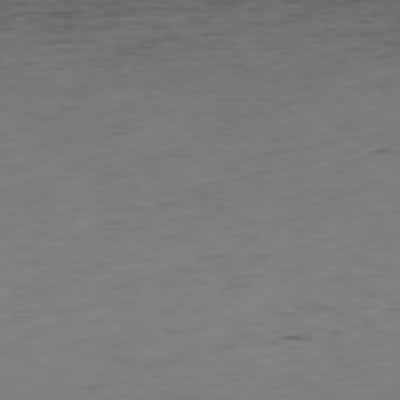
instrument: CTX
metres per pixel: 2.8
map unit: Hpe
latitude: -78.8408
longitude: 16.3496
